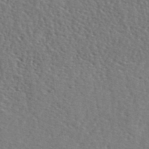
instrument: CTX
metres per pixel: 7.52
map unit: lHvf
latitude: 42.2712
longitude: -87.8583
